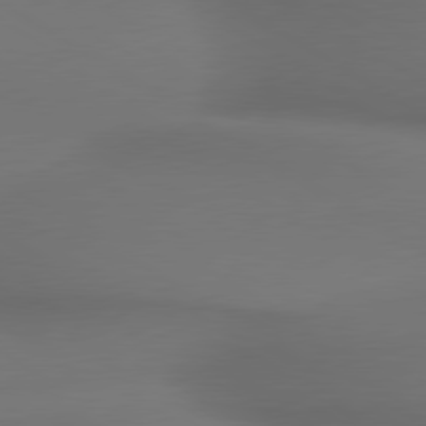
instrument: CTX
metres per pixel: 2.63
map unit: lApd
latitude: 79.9528
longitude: -175.1970
